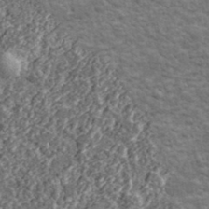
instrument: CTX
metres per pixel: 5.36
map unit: lHvf
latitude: 37.8017
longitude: -89.4238
